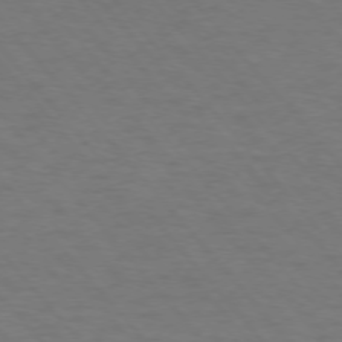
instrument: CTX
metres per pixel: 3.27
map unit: Ap
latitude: -76.2739
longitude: -61.8772
